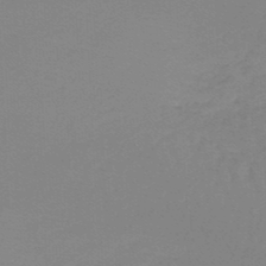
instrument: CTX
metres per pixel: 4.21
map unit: lHb
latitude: -46.2550
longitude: 64.0283
